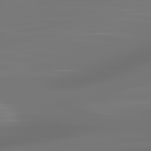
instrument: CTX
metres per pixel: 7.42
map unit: lApd
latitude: 83.4237
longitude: -129.4237
